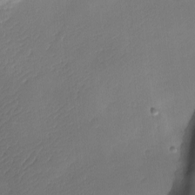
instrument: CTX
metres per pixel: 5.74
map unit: Ave
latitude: -10.9920
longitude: -122.2522
